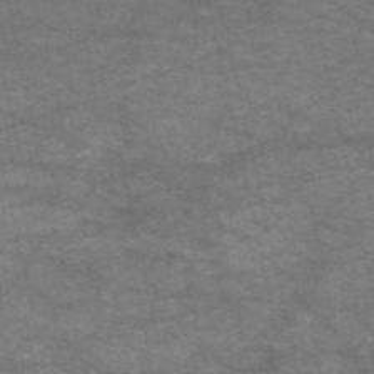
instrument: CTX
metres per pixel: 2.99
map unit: HNb
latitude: -53.6344
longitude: -43.5938
